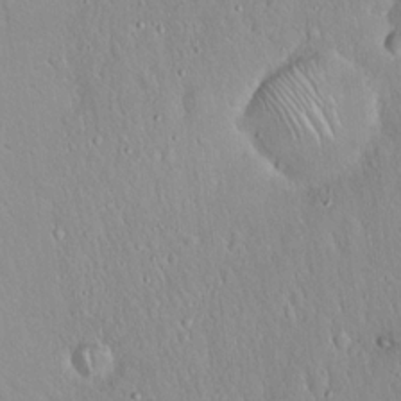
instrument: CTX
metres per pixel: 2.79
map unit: Hto
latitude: 17.1025
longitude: -57.7449
